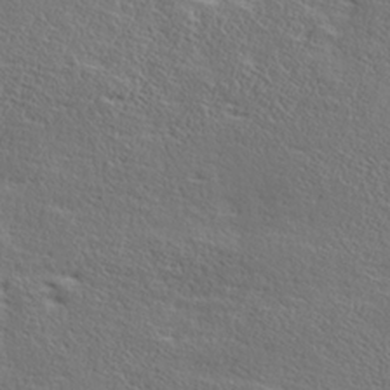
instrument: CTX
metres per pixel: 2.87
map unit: Ave
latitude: 17.2537
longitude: -137.9717
